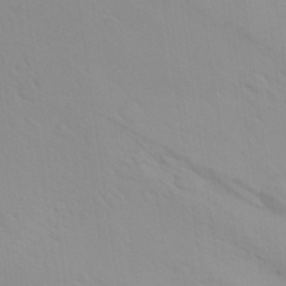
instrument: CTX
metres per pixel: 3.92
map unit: Ave
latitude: 23.0458
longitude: -136.9325
